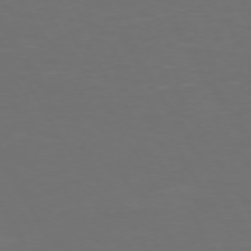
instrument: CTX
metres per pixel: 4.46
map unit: Hpe
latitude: 72.1767
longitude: -126.7246
